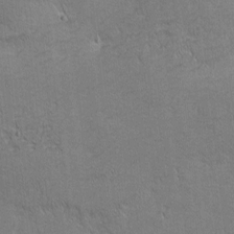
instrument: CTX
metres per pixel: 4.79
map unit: Nhu
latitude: 1.5749
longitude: -78.6680
